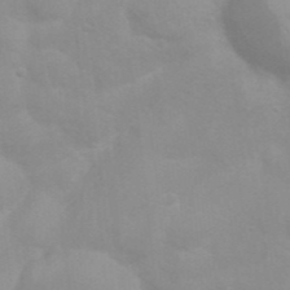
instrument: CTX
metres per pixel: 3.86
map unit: Nhu
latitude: 26.6302
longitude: -61.6316
